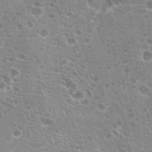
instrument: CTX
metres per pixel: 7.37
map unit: Hto
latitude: 20.8758
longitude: -41.2159
